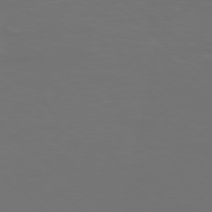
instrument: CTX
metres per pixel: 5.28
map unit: Ap
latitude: -78.2172
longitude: -95.4805
